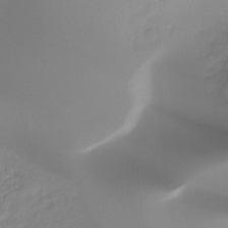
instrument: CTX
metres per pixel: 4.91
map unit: Ht
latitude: -16.0850
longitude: -44.5923
